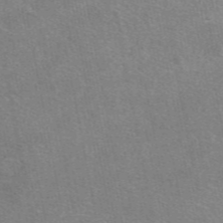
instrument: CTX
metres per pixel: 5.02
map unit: eAb
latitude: 47.8395
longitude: 114.2550
